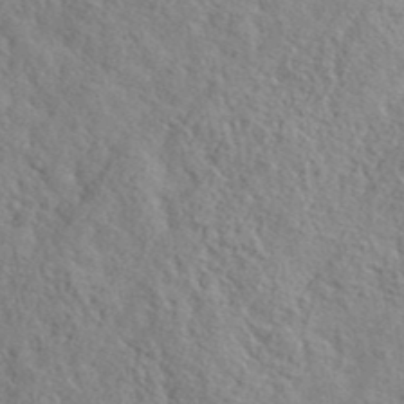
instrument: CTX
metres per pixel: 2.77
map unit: lHvf
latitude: 41.2348
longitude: -87.7827
